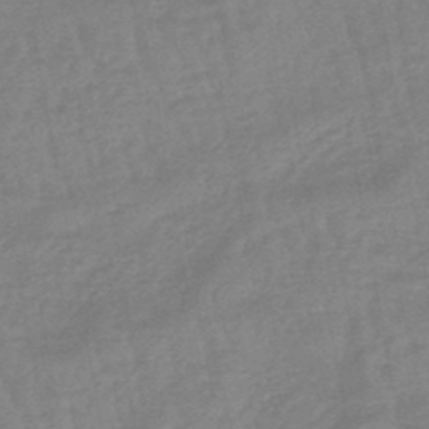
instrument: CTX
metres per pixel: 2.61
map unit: eHb
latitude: -45.8800
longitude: 82.1228
